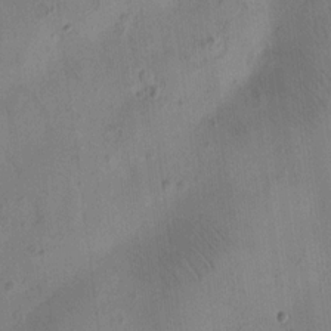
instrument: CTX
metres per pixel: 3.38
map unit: HNhu
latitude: 10.5546
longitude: 9.3510
